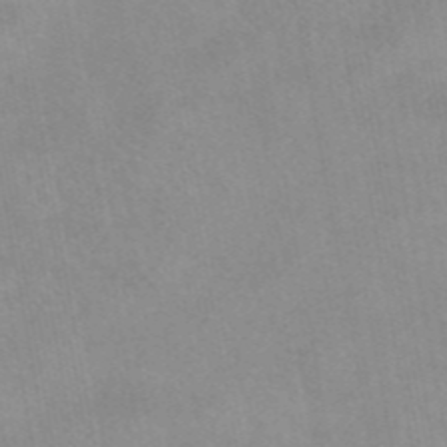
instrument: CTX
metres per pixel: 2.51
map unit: eAb
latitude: 45.3292
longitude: 124.6518
